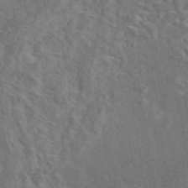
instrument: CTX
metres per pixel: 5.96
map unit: eAb
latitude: 43.2726
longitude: 109.9745
